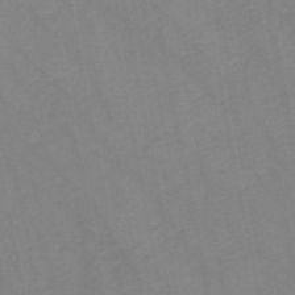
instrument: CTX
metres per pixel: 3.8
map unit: HNb
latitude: -48.4629
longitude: 57.3698
